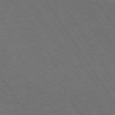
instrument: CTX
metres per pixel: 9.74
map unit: Hpe
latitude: 72.9703
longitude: -124.9891
